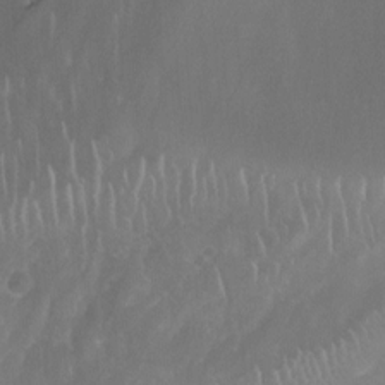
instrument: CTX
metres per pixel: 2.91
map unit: Nhu
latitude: -12.6708
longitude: -67.1214
